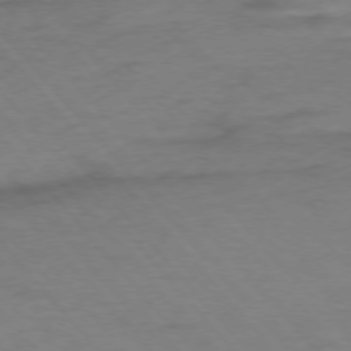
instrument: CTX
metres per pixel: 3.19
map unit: Ap
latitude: -76.4251
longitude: -70.3656
